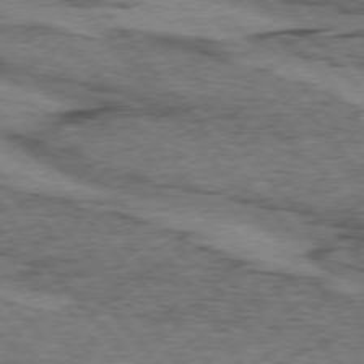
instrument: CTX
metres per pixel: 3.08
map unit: lApd
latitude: 74.4601
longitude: -77.1592
